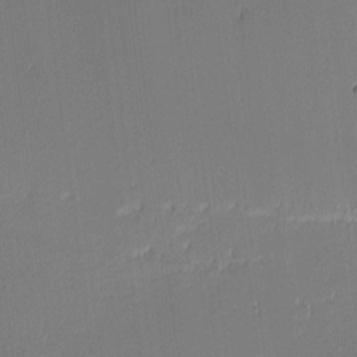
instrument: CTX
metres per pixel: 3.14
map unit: eHh
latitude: -2.8407
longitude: -83.5938
